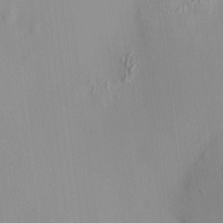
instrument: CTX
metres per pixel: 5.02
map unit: HNhu
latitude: 11.5749
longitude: 11.0298
